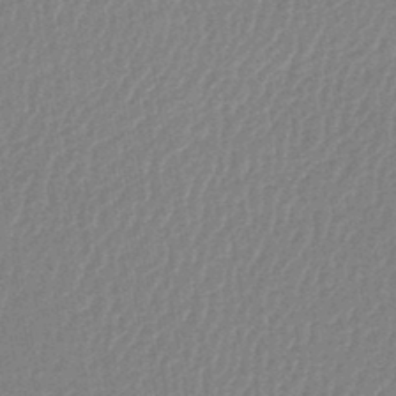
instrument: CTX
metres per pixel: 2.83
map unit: lHb
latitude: -44.1417
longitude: 64.8030
